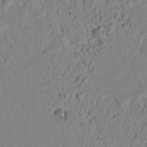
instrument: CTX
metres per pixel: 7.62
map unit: lAvf
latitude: 6.8947
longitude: 165.7667
